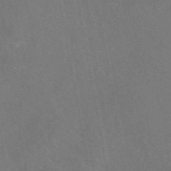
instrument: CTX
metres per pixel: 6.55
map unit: eAb
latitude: 47.5371
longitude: 108.7841
